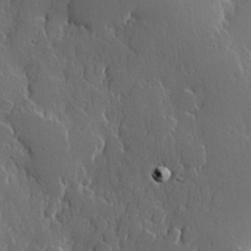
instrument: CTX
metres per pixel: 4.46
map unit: Hve
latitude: 22.8191
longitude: 146.2739
